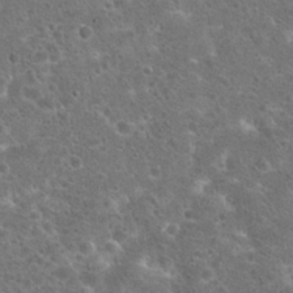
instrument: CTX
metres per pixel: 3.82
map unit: Hto
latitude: 22.7435
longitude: -47.9339
